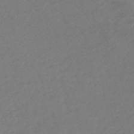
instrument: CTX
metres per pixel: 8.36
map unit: lHb
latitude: -37.9178
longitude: 70.6330
